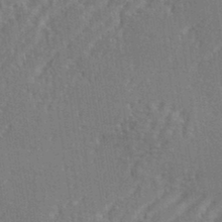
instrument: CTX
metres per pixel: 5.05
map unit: eHh
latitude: 34.9135
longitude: -133.7072
